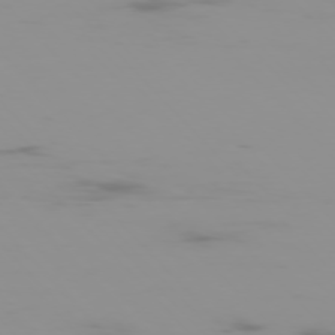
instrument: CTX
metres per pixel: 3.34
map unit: Ap
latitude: -76.0472
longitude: -75.7072
